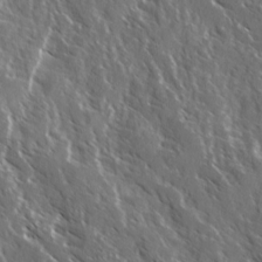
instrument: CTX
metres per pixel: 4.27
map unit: Ave
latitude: 14.9136
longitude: -133.1781
